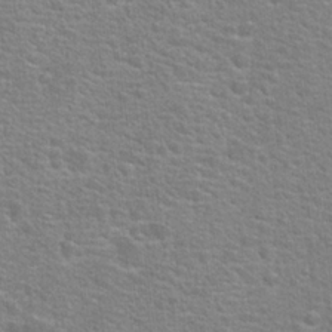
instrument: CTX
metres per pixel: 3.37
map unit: Hto
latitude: 23.0458
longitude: -46.9136
